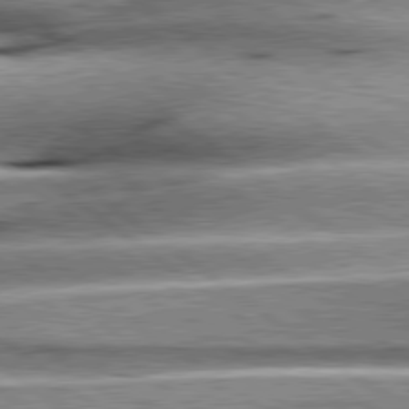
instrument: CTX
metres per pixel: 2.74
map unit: lApd
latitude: 79.7261
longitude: -140.3656
